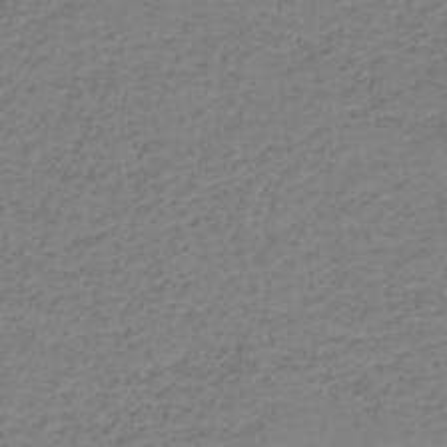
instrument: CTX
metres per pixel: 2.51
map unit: HNb
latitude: -37.9556
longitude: 50.6707
